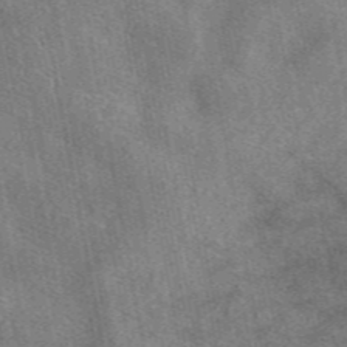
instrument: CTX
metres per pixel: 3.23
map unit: eAb
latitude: 47.5938
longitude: 122.0850
